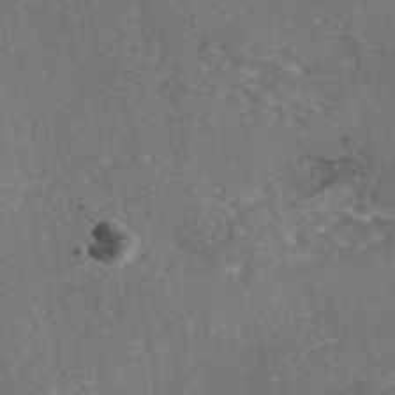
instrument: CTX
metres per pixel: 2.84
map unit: eAb
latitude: 46.0822
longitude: 107.1998
